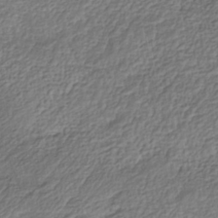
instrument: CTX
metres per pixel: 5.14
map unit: Nhe
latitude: -40.5385
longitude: -110.8380
